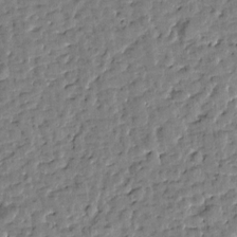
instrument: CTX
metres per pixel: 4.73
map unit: Htu
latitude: 0.8380
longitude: -179.2537
